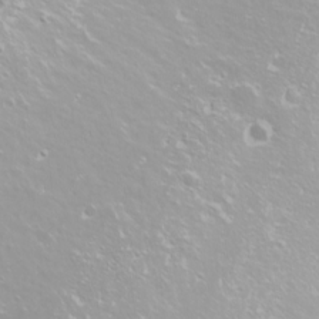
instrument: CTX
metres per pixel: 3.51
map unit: Nhu
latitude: -10.0283
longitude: -68.5168
